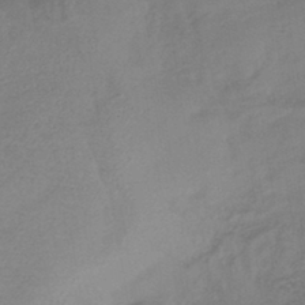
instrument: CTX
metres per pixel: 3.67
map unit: eHb
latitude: -41.8611
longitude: 84.3306
